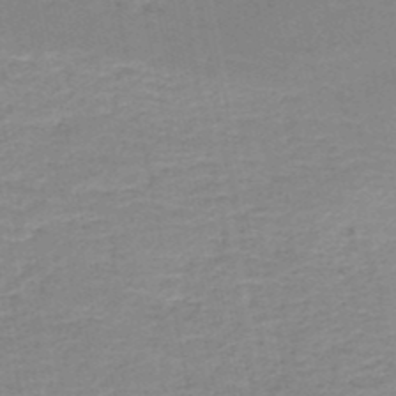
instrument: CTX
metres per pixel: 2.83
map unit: HNb
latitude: -49.9178
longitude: -48.2711
